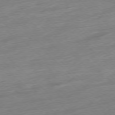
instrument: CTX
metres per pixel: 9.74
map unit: Ap
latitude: -77.4832
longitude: -98.2144
